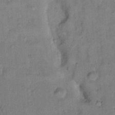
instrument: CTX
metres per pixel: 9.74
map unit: Hto
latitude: 10.1578
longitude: -61.6316
